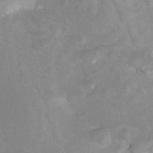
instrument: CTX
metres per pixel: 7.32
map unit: Hto
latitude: 8.2712
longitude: -30.3468
